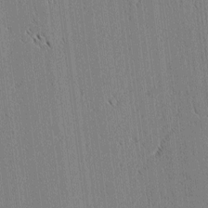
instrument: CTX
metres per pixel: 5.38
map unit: lAvf
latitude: 2.9136
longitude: -106.5546
